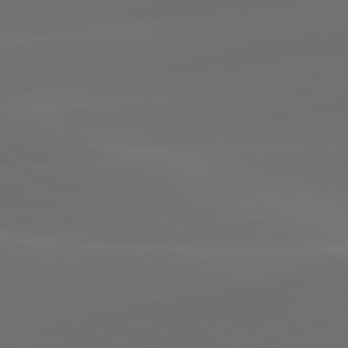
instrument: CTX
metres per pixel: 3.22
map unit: lApd
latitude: 80.6679
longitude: -83.1214
